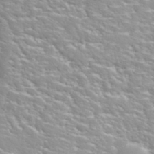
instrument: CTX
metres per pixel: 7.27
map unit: Nhu
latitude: 31.7828
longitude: -50.8569
